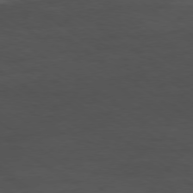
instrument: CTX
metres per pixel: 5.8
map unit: Hpe
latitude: -78.8030
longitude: -17.0836
